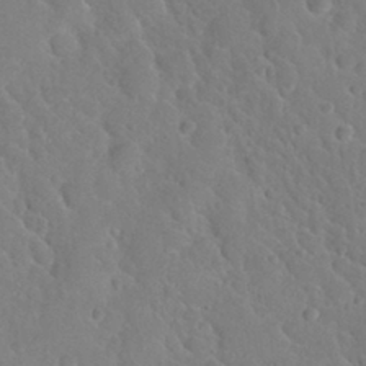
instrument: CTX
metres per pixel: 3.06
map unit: Nhu
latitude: 28.7813
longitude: -52.4412
